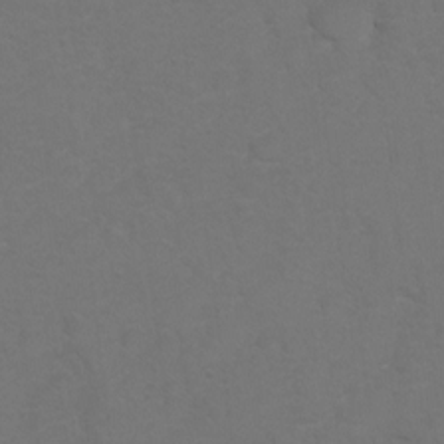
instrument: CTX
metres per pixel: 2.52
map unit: Hto
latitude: 6.1578
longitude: -30.7813
